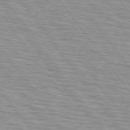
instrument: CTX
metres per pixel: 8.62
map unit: lApd
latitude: 74.6113
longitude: -75.7828
